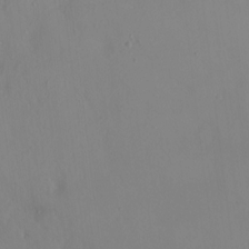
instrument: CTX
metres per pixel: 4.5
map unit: HNhu
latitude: 2.2900
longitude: 7.0297
